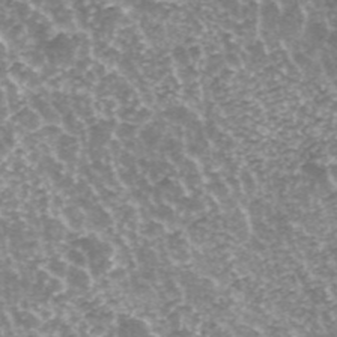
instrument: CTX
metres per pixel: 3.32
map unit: ANa
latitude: 43.5938
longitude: 24.8786
